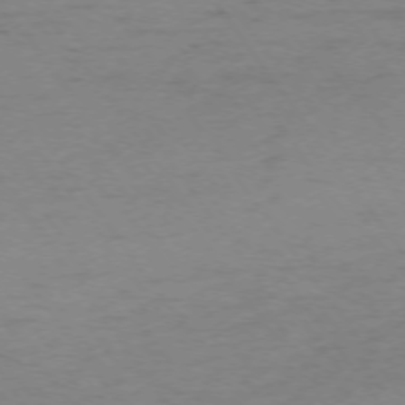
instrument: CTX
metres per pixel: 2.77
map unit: Ap
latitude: -74.4440
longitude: -79.5560
